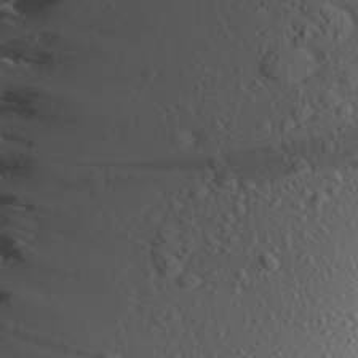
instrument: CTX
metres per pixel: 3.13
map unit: Aa
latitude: 24.3656
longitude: -144.2522
